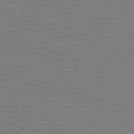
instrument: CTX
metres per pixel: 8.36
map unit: Hpe
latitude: -82.7463
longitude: 6.1228
